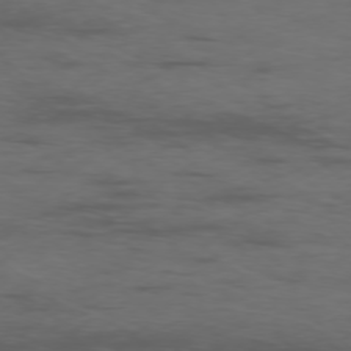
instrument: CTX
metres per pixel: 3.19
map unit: Ap
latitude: -77.0675
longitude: -66.5734
